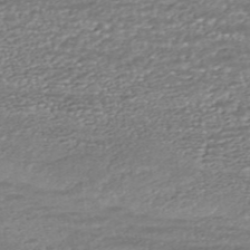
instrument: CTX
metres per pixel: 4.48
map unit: HNhu
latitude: -45.5210
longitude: 105.6533
